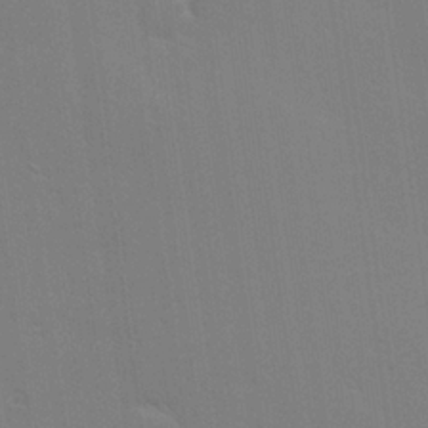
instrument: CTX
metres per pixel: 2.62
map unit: Hve
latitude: 25.3670
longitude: -92.5168
